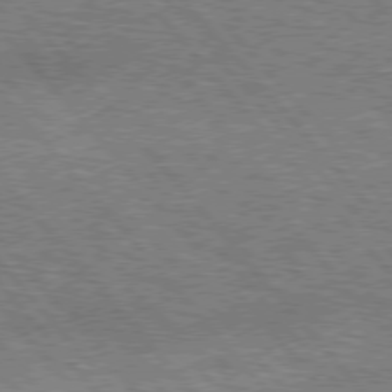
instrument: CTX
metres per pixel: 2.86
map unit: lApd
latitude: 76.1766
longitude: -74.4034
